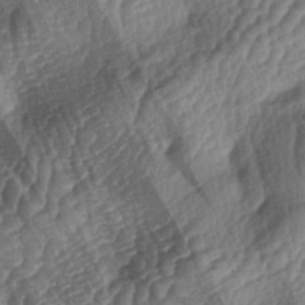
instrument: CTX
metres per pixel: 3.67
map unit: lAa
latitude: -3.8989
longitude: -127.1025
